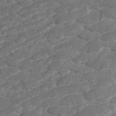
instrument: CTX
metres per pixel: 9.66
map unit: ANa
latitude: -43.0297
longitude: 108.0094
